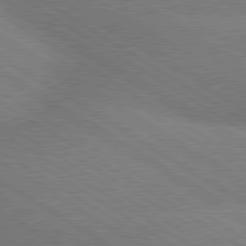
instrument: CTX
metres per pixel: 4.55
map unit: lApd
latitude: 79.7828
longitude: -152.6302
